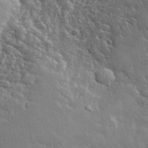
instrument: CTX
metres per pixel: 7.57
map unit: lHvf
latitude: 34.4979
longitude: -86.8947
